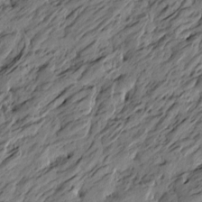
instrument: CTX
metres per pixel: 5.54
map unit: Htu
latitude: -5.8989
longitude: -178.8191
